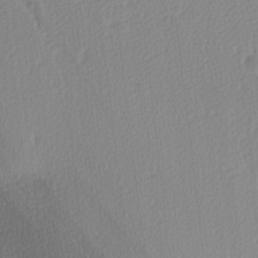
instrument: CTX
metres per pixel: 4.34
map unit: Ave
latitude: -9.1431
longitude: -123.4993
